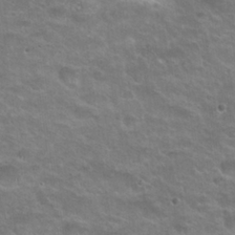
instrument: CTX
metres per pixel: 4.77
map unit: Nhu
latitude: 24.5923
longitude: -50.6301
